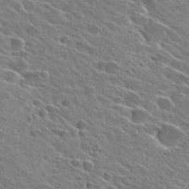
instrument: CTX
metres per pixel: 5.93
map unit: Hto
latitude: 28.1578
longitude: -43.3860
